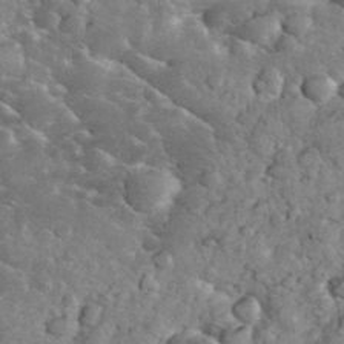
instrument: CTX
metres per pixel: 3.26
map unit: eHh
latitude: 34.3656
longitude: -65.7450
